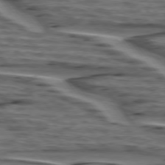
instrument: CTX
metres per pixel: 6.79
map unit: lApd
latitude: 75.4426
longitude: -71.7261
